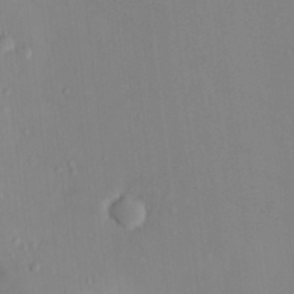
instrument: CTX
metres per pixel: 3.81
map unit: HNhu
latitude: 5.8205
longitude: 1.8234
